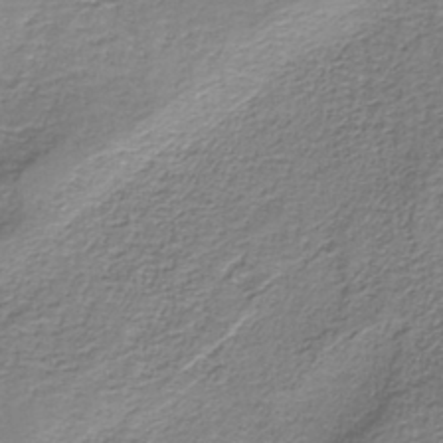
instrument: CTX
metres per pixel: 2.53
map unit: eAb
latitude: -37.5210
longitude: 52.8785
